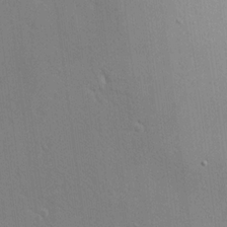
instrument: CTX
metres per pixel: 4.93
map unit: Aa
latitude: 18.5356
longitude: -140.8569
